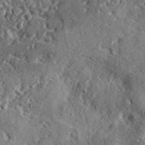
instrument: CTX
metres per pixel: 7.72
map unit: lHvf
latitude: 42.2901
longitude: -89.3104
